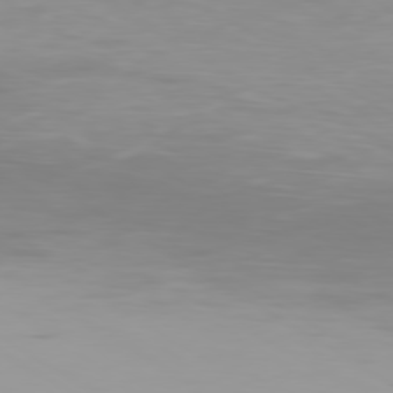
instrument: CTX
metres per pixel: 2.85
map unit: Ap
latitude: -79.9556
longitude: -102.3656
